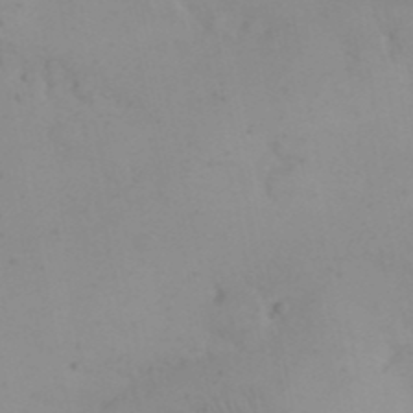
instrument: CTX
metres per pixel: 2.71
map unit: eHh
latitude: 24.3278
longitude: -66.3467
